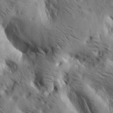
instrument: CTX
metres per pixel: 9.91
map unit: lAa
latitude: 19.5938
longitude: -139.8961
